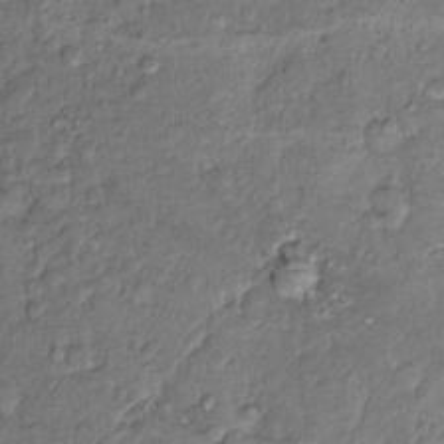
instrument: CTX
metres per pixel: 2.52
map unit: Hto
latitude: 14.1011
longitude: -29.5371
